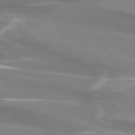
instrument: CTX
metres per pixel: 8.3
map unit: lApd
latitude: 73.9717
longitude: -62.3279
